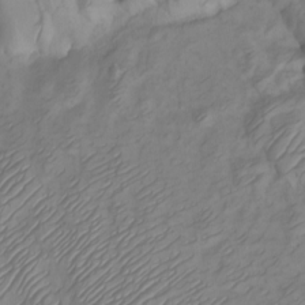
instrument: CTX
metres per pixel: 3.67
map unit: Htu
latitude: -3.9745
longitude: -73.6505
